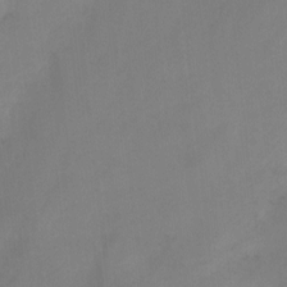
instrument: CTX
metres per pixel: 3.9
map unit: Ht
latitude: 1.8205
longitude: -25.6316
